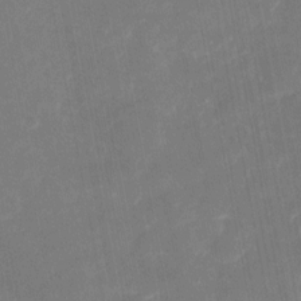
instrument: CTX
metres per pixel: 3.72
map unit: eHh
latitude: 5.4237
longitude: -69.9339
